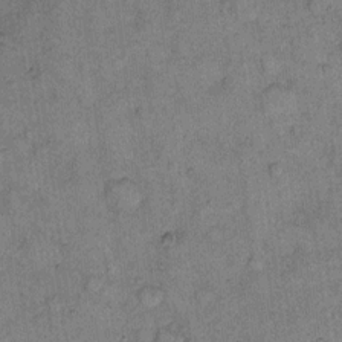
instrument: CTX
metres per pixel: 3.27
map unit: eHh
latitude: 10.8758
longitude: -63.6316
